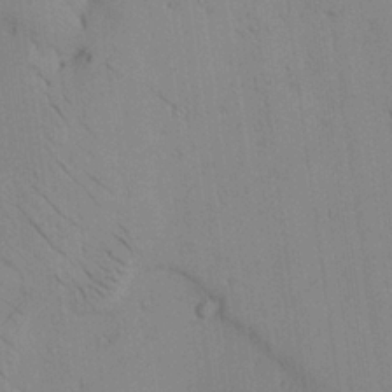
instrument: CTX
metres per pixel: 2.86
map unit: Aa
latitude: 25.2725
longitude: -137.3482
